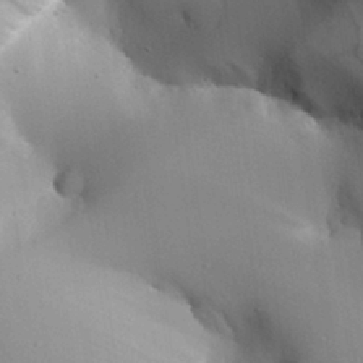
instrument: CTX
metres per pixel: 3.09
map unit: Aa
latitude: 27.4993
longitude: -129.4048
